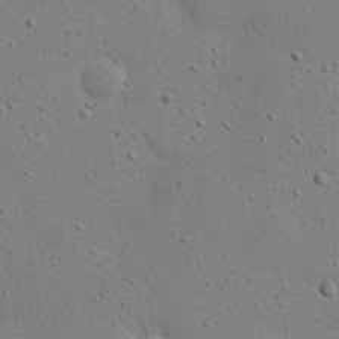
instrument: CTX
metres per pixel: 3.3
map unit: eHh
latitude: 18.4034
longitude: -71.6127
